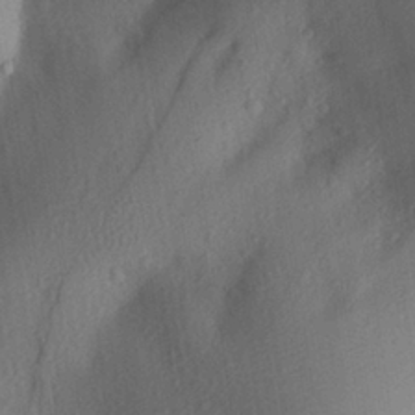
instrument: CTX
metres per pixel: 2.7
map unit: Aa
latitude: 26.8191
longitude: -146.4223
